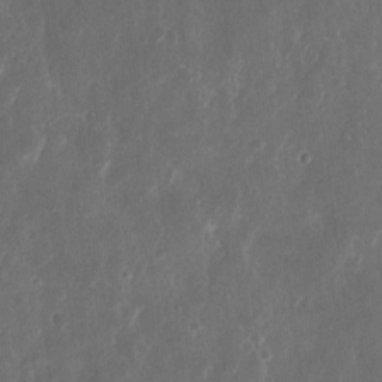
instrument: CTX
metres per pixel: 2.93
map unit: eHh
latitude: 11.4427
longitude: -72.3846
